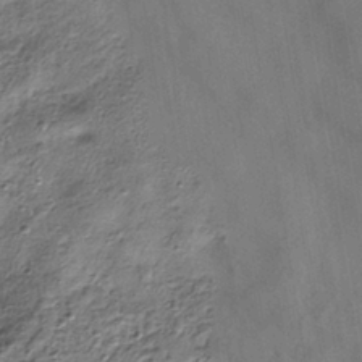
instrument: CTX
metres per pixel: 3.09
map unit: HNhu
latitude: -39.6344
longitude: 106.9731
